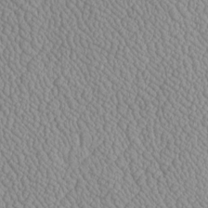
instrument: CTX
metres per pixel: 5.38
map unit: Htu
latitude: -6.4818
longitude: 156.1039
